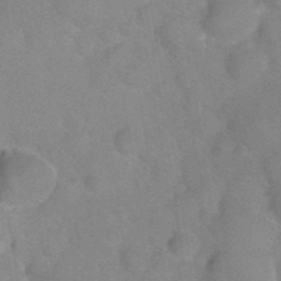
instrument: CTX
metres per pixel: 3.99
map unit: Nhu
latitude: 26.6869
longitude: -56.3278
